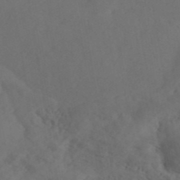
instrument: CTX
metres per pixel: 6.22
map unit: ANa
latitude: 41.3103
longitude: 52.7841
